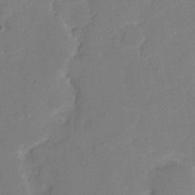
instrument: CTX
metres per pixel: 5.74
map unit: eHh
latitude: 7.5560
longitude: -65.6127
